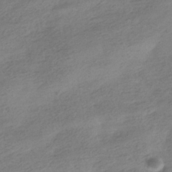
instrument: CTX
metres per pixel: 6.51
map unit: HNhu
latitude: -40.7274
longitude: 98.0850
